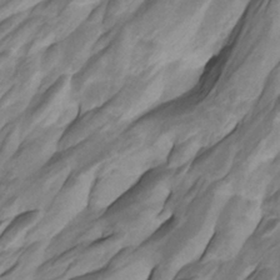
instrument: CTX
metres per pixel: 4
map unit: Htu
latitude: -8.5574
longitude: -65.1970
